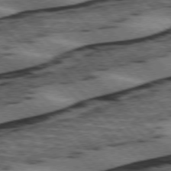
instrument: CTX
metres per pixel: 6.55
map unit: lApd
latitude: 75.7828
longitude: -79.0459
